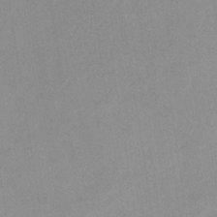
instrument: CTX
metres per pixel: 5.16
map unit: lHb
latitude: -36.4062
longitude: 72.0850
